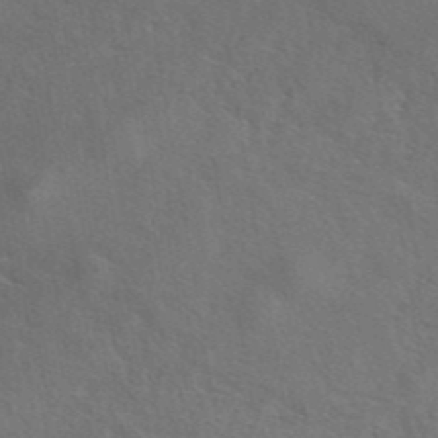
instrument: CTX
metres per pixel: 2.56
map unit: eAb
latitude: 42.1011
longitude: 108.0661
